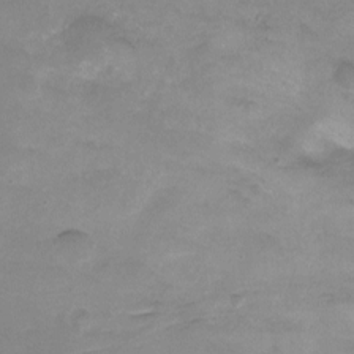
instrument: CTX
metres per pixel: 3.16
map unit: Ht
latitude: -7.8422
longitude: -36.0444
